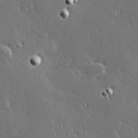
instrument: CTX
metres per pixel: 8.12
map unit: Hve
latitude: 27.9906
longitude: -92.6868
